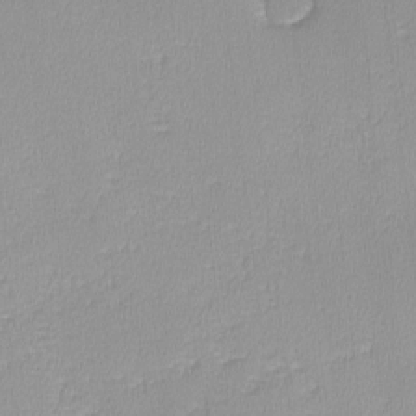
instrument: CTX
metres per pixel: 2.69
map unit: lHvf
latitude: -12.1795
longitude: -99.7071
